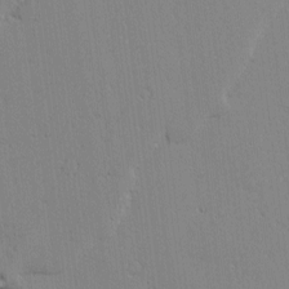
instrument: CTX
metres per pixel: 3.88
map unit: lAvf
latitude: -1.4455
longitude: -106.0822
